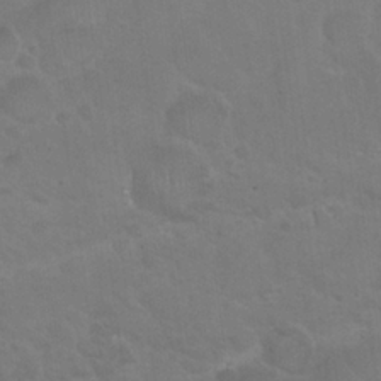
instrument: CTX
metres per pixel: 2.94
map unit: Nhu
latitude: 24.8002
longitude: -51.4237
